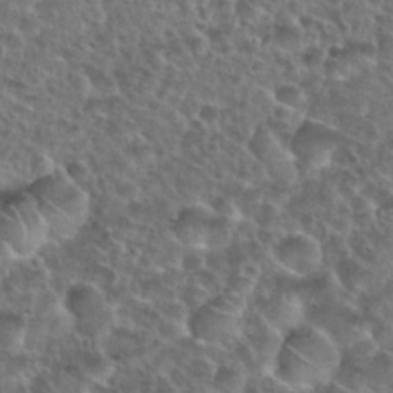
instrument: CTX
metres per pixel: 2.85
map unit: Nhu
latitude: 28.8758
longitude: -49.4993
